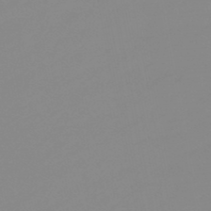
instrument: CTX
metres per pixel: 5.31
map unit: eHb
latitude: -48.5952
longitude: 84.5384
